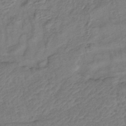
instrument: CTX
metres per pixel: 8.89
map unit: lHb
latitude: -42.5195
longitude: 78.3495
